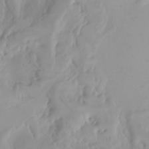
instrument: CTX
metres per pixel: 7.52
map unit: Nhu
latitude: -4.5762
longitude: -85.1214
